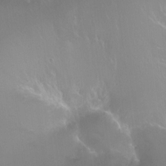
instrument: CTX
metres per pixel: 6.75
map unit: Ht
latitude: -11.2943
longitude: -44.5923
